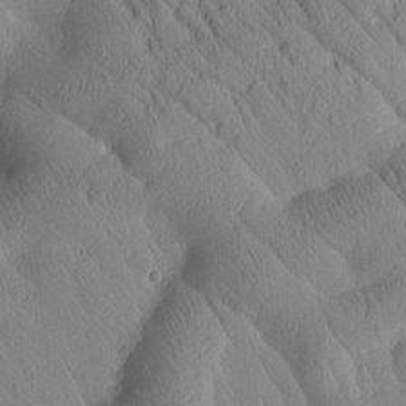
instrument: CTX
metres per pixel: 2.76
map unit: Htu
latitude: 1.6694
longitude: 176.0661
